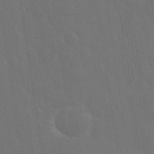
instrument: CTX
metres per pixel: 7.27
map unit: eHh
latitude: 33.4049
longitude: -60.3278
